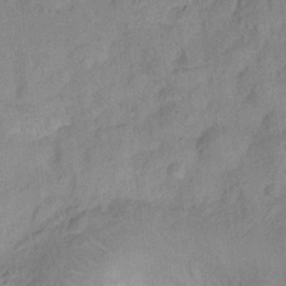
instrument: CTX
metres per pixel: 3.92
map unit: Ht
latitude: 8.7435
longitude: -38.1956
